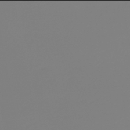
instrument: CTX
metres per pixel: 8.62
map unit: HNb
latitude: -46.0094
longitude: 55.1620
